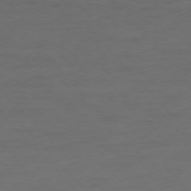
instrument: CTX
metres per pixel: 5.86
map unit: Ap
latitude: -76.8786
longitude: -83.3292
